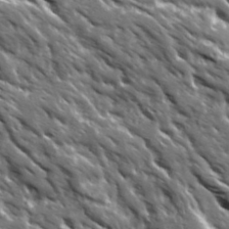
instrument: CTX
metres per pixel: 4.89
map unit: Ave
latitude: 19.5938
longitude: -135.0647
